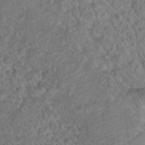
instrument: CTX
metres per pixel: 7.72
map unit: Hto
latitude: 18.6112
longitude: -40.3845
